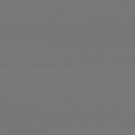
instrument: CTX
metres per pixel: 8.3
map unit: lApd
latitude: 81.1592
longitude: 147.6155
